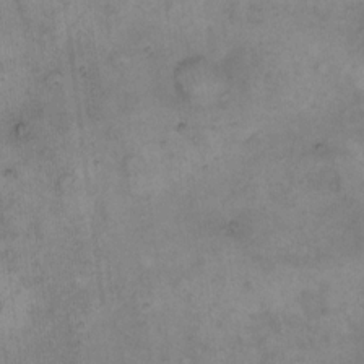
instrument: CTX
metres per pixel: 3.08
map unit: eHh
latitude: 15.3860
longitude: -66.0444
